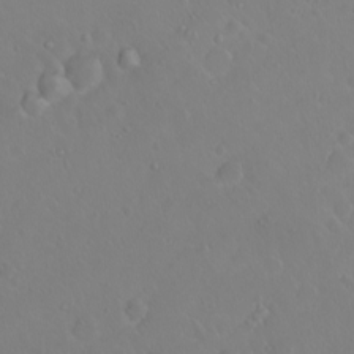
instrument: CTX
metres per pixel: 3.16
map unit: eHh
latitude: 1.7638
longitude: -55.4048
